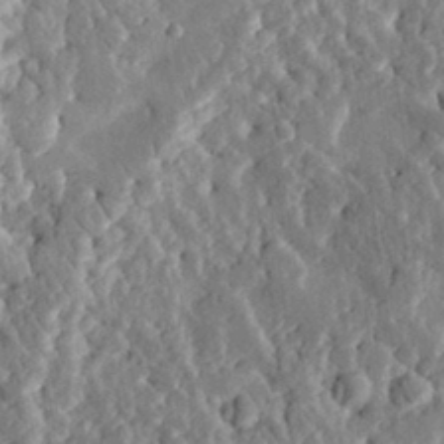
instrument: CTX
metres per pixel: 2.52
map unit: eHh
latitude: 31.2348
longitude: -80.4223
